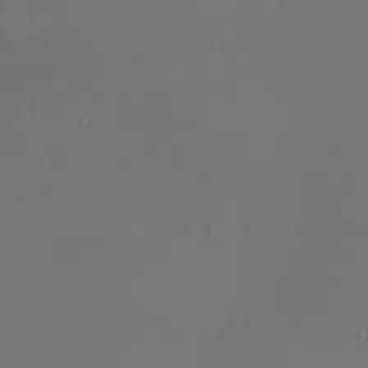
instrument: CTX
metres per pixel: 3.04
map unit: HNhu
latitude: 7.0080
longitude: 8.8786
